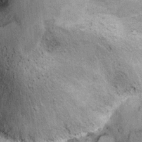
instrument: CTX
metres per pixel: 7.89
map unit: Ht
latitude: 11.9339
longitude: -39.3859
